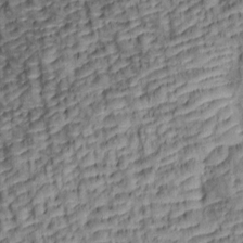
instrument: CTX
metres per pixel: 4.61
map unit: lAa
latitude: 6.4412
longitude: -115.8016
